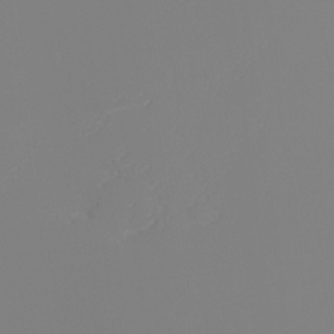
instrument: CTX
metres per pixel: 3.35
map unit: eHh
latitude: -6.1228
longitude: -85.4993
